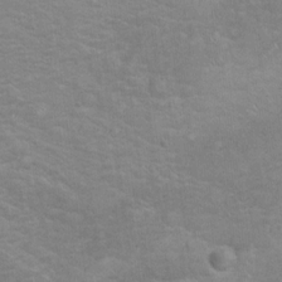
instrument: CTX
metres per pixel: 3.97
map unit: Ht
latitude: 10.2712
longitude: -39.4048
